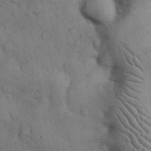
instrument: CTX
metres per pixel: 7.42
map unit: Nhu
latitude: 27.5749
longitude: -68.3090
